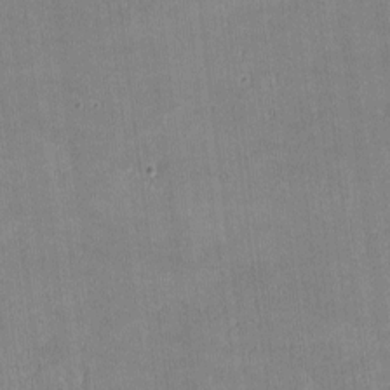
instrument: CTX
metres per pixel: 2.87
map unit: lHvf
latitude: -9.3887
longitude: -101.3671
